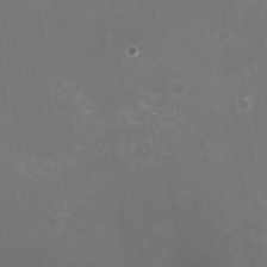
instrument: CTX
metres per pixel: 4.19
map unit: HNhu
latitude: -2.2550
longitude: -3.4426
